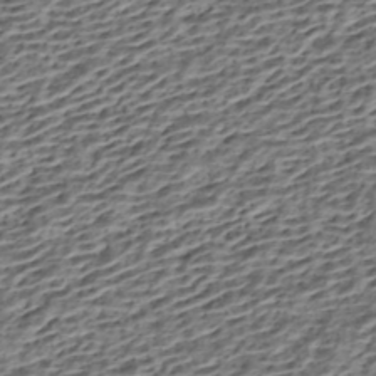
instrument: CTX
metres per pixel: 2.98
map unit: HNhu
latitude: -42.7085
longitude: 105.8611
